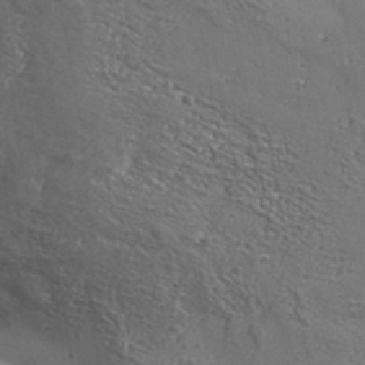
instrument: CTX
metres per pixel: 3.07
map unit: Aa
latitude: 32.4601
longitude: -134.1955
